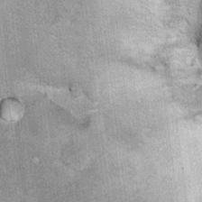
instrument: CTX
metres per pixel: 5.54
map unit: Ht
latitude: 10.0633
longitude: -38.1956
